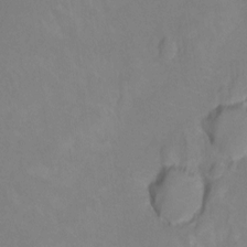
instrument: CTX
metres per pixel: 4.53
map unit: Hto
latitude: -11.7289
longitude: -40.1010
